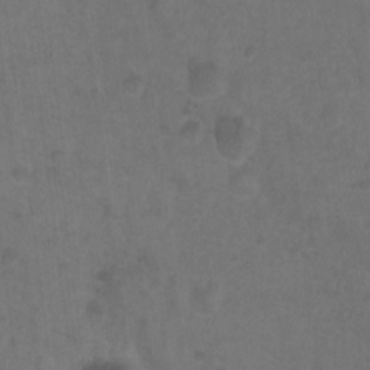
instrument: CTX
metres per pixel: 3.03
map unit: Hto
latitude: -9.8422
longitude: -36.4223
